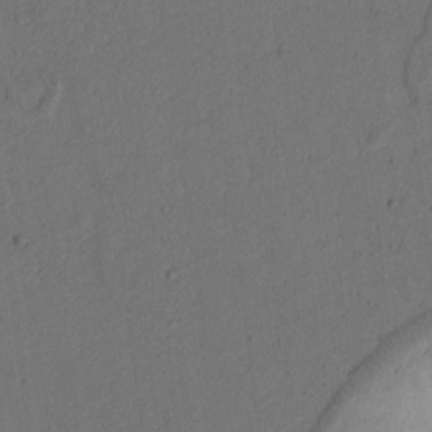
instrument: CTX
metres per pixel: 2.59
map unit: lAvf
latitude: 9.1781
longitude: 166.8219
